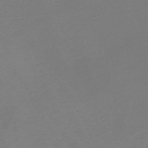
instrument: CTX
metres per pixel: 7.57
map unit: HNb
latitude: -45.5210
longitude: -46.1767
